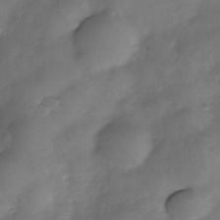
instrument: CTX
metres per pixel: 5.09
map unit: Nhe
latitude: -34.0283
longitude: -144.0822
